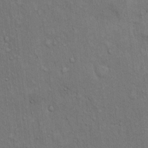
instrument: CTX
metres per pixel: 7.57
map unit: Hto
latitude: 12.6680
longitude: -60.3278
